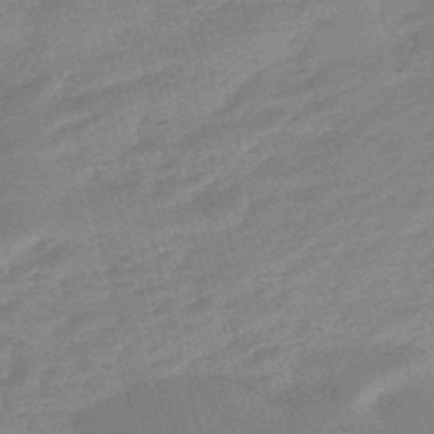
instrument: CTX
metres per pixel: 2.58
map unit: eHb
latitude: -48.0094
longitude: 87.1053
